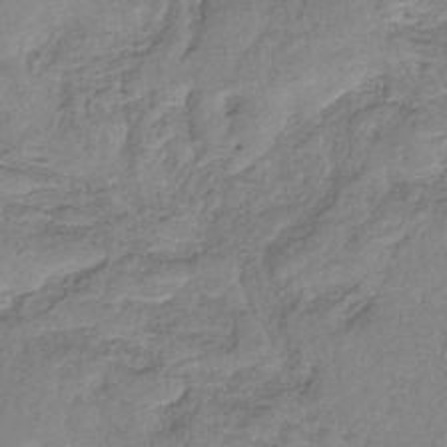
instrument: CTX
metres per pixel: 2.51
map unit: HNb
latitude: -36.2361
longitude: 57.1431
